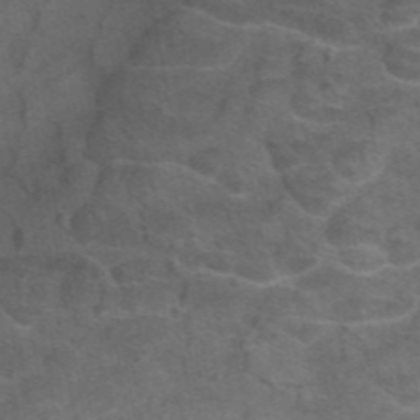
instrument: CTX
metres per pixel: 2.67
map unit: eAb
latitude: 46.2145
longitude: 101.8233
